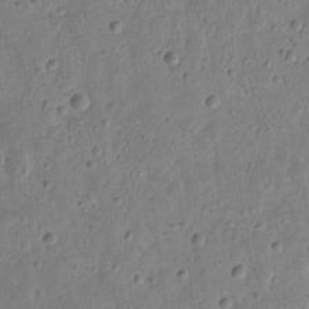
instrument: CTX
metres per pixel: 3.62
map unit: eHh
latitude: 10.8569
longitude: -73.3671
